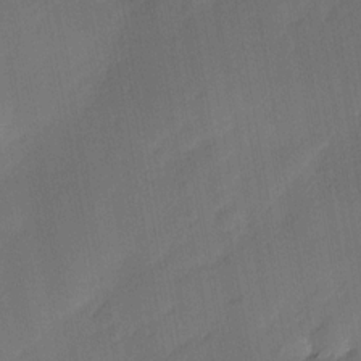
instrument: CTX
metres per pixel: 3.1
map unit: Ave
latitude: -0.3685
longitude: -113.8772
